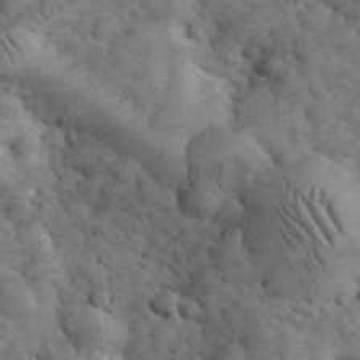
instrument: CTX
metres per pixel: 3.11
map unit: eHh
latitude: 33.0836
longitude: -68.1011
